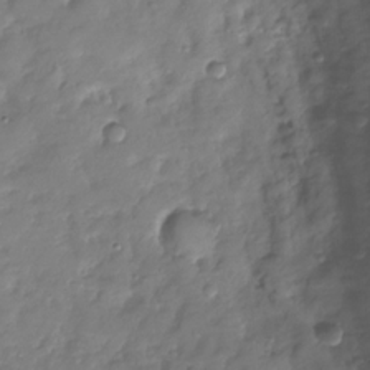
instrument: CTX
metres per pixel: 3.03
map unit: Nhu
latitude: -28.9164
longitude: -58.9136
